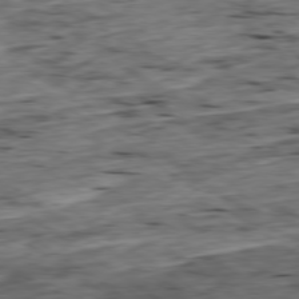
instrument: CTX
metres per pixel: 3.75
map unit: Ap
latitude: -79.3509
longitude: -89.5560
